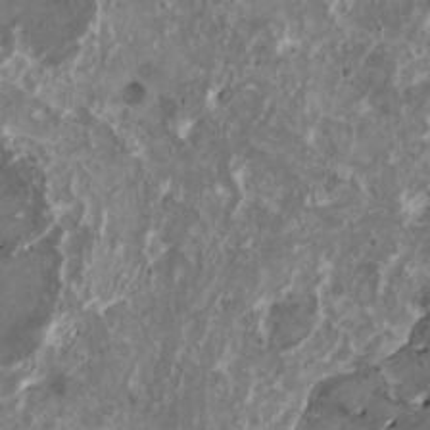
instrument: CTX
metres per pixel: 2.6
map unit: HNhu
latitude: 1.0647
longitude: 5.7477
